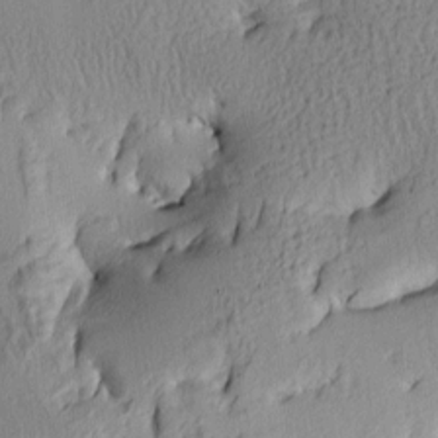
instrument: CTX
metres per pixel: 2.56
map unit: Ave
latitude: 4.0822
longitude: -113.9339
